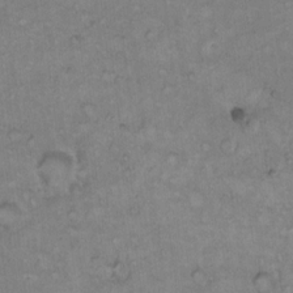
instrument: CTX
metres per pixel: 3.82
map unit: Hto
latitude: 10.4601
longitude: -60.3278
